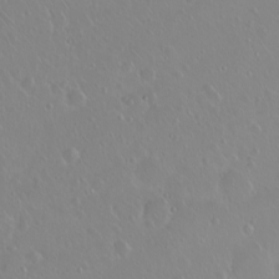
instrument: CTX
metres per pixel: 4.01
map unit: eHh
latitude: 1.7071
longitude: -55.2159
